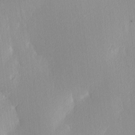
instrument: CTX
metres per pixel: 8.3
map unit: Ave
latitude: 3.4615
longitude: -113.1592
